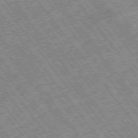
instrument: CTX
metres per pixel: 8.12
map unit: Hpe
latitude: -75.5777
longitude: -20.9892
